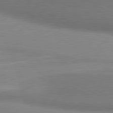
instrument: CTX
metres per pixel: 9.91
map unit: lApd
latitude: 80.7057
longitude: 131.1998
